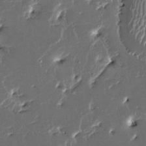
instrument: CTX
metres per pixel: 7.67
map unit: HNhu
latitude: 5.1781
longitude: -5.8394
